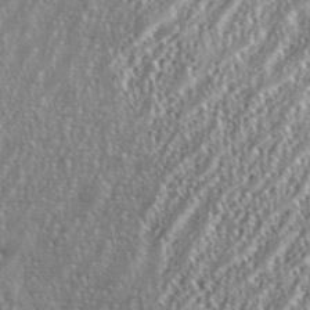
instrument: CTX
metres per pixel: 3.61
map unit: eHh
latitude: 35.5749
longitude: -132.2523
